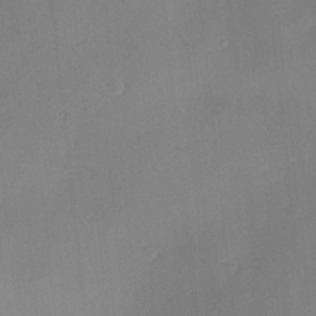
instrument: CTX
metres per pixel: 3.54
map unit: Hve
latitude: -10.4062
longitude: 175.5777
